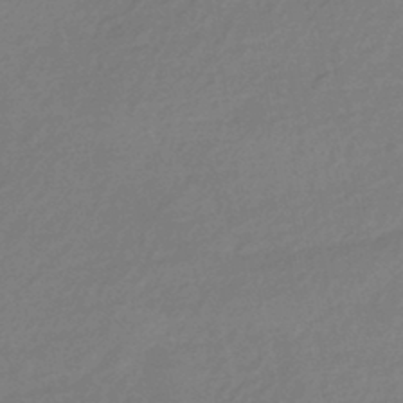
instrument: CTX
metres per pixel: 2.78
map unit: HNhu
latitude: -43.5399
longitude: 89.8800
